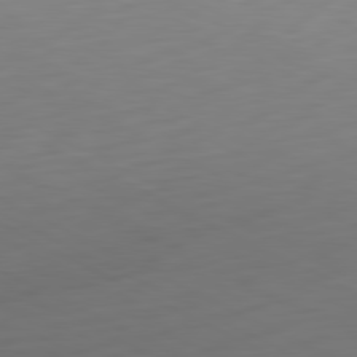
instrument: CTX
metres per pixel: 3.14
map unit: Hpe
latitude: -81.1242
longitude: 18.5952
